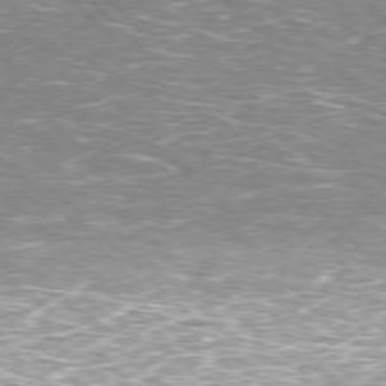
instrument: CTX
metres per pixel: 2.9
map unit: Hpe
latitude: -77.9556
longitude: 15.0109
